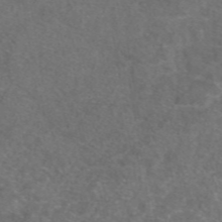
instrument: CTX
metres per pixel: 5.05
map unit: eAb
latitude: 47.5371
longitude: 111.1431
